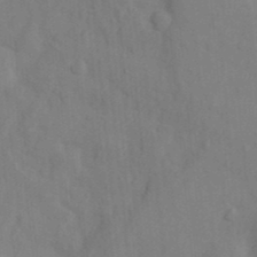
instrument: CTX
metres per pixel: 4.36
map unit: Nhu
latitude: 11.2915
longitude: -27.8395
